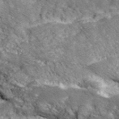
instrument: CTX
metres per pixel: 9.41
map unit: eHh
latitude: 43.3293
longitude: -90.2334
